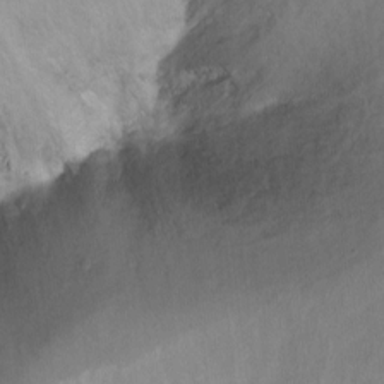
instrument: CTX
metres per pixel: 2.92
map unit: Ht
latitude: -5.5399
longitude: -36.6869
